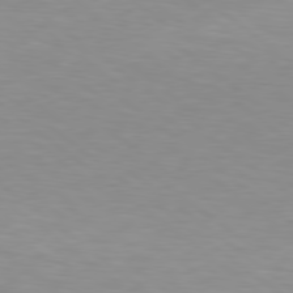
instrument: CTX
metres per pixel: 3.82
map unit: Hpe
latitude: 79.2915
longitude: -128.6868
